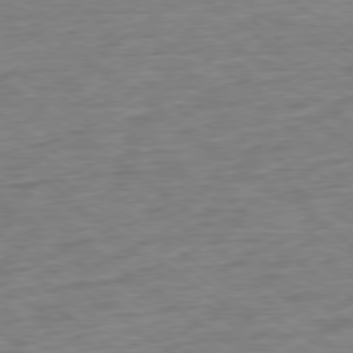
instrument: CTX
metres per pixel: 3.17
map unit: Ap
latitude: -79.1998
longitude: -102.3278
